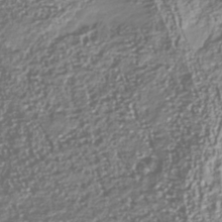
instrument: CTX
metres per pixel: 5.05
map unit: Nhu
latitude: -40.2739
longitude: -82.8002
